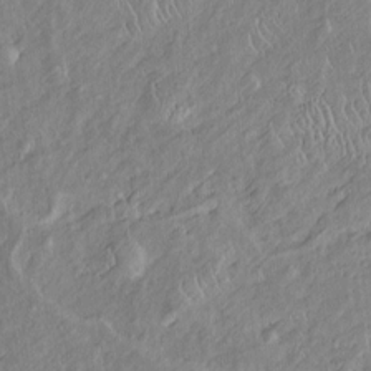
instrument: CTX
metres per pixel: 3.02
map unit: Htu
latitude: -6.5385
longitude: 153.3509
